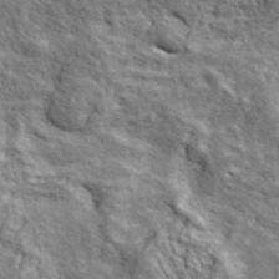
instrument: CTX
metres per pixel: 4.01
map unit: ANa
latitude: 42.7246
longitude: -89.0648
